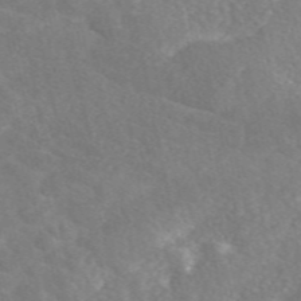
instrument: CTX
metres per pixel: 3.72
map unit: eAb
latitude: 49.1592
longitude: 118.2551
